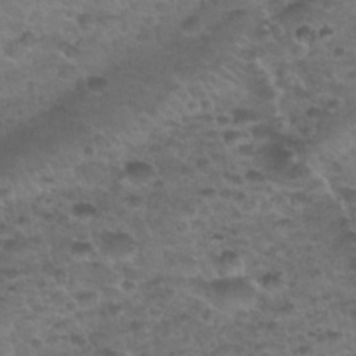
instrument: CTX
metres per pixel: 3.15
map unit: Nhu
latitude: 30.8947
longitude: -52.2901
